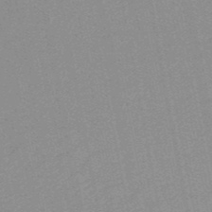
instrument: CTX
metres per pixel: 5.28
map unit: HNb
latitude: -48.2740
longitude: 59.1053
